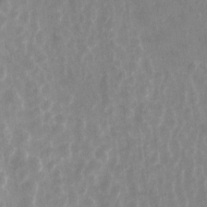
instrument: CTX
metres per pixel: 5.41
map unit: Hto
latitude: 6.4412
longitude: -31.9339
